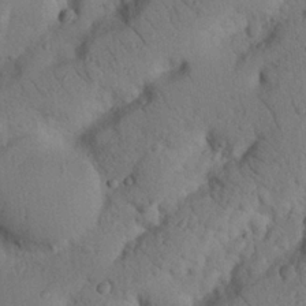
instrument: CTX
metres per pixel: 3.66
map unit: Nhu
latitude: 22.2333
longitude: -74.9703
